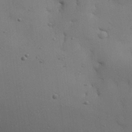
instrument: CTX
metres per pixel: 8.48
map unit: Nhu
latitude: 25.4426
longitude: -72.1389
